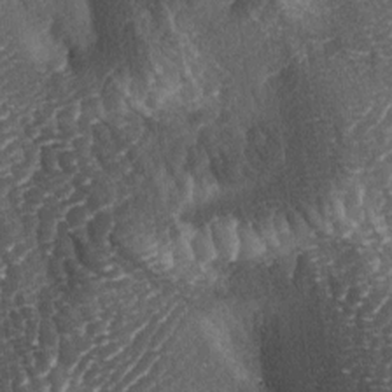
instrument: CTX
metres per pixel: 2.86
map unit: lAa
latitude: -4.2172
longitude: -127.4049
